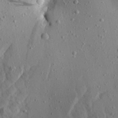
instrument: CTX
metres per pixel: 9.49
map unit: Aa
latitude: 22.4223
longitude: -142.6680
